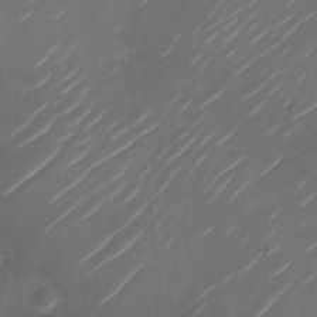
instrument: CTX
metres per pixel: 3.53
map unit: Nhu
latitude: -28.5574
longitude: -74.2900
